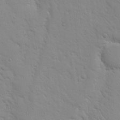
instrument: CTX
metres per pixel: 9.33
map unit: Nhu
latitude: 17.4049
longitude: -78.4790
